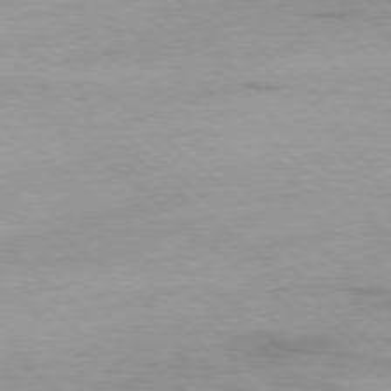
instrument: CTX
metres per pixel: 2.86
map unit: Ap
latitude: -78.0661
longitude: -93.1214
